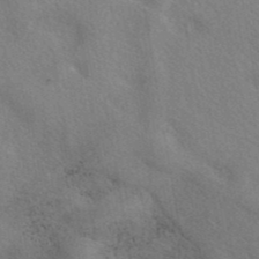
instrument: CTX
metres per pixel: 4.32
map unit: eAb
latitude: 41.2536
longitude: 108.3117
